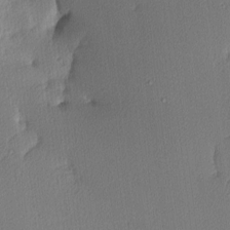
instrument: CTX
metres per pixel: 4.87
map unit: Hve
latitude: 2.9891
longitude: -121.1970
